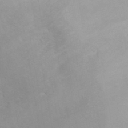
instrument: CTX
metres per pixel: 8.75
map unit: ANa
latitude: 40.3656
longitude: 28.4818
